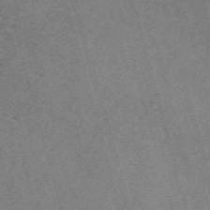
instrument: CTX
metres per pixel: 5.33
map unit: Nve
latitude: -59.0675
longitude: 63.9745
